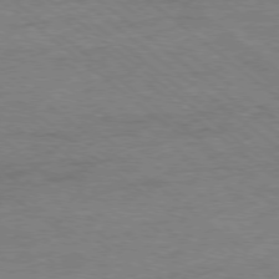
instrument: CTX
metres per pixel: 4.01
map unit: Ap
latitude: -78.2550
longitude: -83.1781
